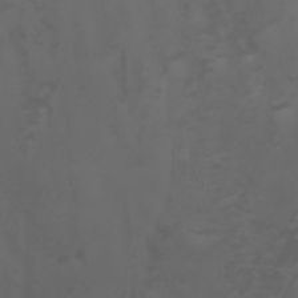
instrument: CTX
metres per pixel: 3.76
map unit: Aa
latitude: -7.3698
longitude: -79.2915
